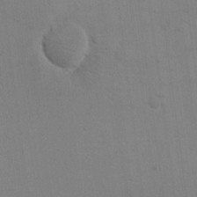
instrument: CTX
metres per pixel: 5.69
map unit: eHh
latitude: 17.7261
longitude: -67.1970
